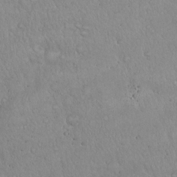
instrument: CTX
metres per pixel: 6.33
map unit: Hto
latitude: 17.2915
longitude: -58.9703
